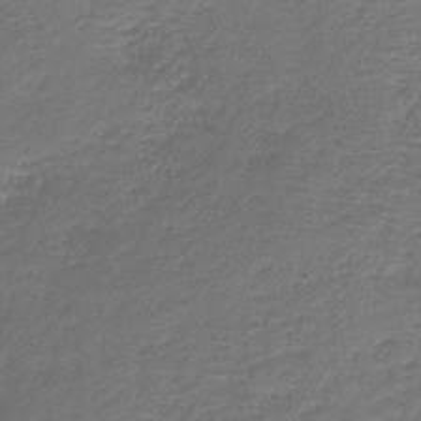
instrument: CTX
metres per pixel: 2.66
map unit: HNb
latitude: -42.7841
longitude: 50.2739
